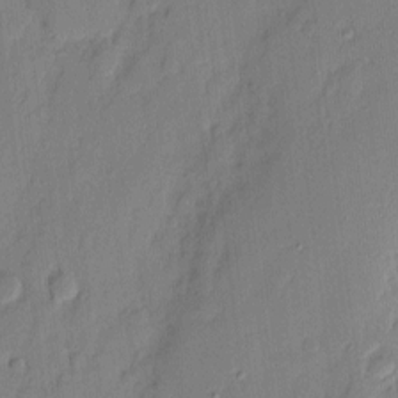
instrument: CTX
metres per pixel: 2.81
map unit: eHh
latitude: 3.5371
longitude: -77.1214
